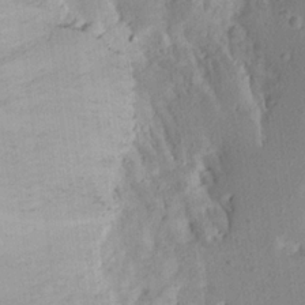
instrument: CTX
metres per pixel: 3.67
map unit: Aa
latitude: 21.6127
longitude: -147.0459
